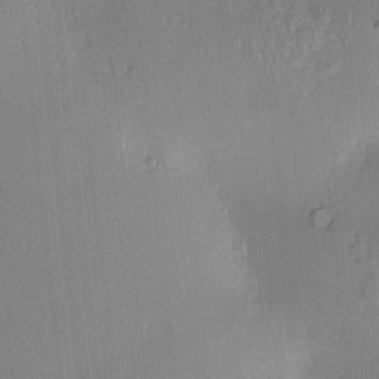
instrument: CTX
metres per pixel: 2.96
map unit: Hve
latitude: -9.7855
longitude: 175.2564
